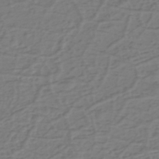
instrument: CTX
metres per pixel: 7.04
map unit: eHh
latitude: -39.7289
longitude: -27.6316
